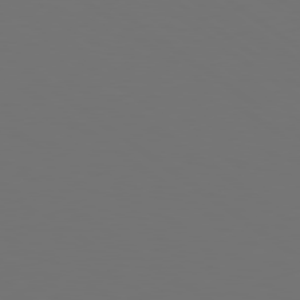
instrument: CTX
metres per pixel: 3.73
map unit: lApd
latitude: 78.8380
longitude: -175.9528
